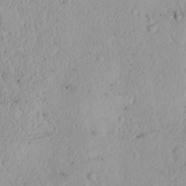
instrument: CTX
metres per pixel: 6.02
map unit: Nhu
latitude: 17.1781
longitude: -74.1200
